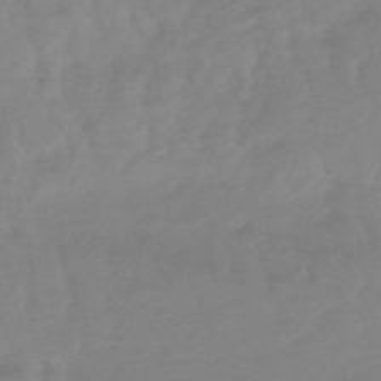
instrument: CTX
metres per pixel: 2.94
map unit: lHb
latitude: -48.6897
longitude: 77.4454
